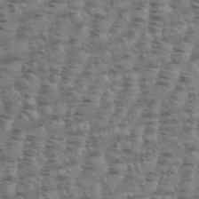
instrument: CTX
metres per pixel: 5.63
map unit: eHh
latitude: 34.9324
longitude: -136.3090
